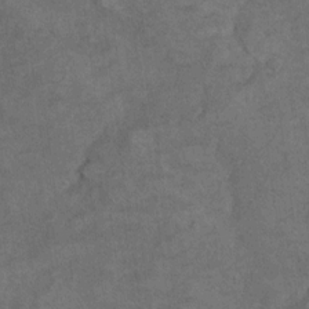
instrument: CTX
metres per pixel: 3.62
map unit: Ht
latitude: 8.2900
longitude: -36.0255
